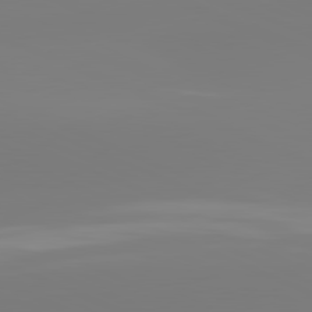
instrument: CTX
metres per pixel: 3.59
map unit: lApd
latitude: 81.6505
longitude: -158.4223
